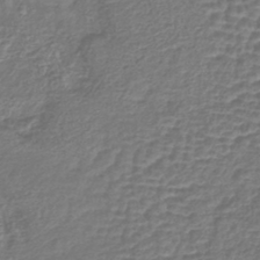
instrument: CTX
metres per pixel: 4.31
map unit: lHb
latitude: -43.1053
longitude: 78.9163
